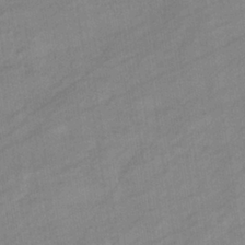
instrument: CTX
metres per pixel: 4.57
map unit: eHb
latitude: -37.5966
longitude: 78.1416
